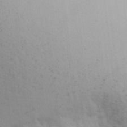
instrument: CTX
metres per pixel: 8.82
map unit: lHvf
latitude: 23.1214
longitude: 141.1998
